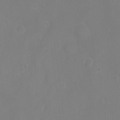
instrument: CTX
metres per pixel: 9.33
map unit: Ht
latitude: -8.0094
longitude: -20.7247
